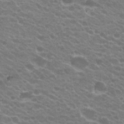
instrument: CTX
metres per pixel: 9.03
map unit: Hto
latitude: 24.0822
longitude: -35.9906
